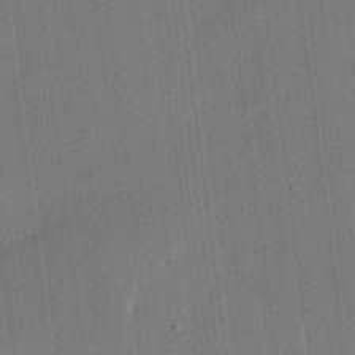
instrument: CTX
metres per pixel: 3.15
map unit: eHh
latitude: 16.2900
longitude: -69.8206
